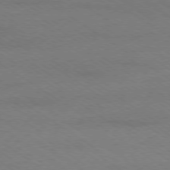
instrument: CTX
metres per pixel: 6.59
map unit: Ap
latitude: -78.7463
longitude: -85.1970
